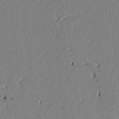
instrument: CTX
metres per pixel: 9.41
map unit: Htu
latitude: 2.6490
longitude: 177.4643
